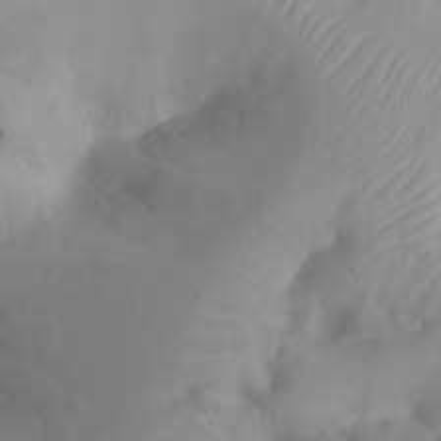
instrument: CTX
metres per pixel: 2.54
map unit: Ht
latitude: -1.0109
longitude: -61.3481
